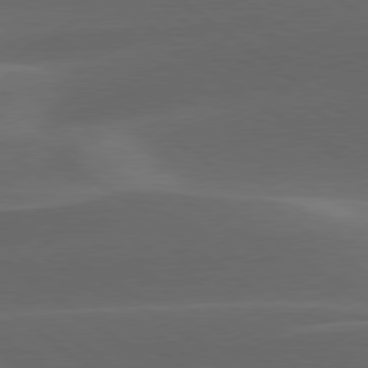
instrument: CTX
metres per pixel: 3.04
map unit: lApd
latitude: 79.1403
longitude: -49.1214
